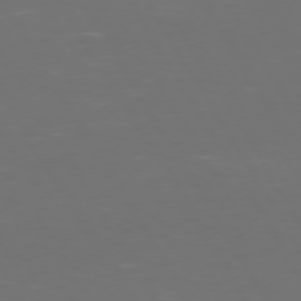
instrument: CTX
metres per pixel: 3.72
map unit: Hpe
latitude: 72.4223
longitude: -126.6869
